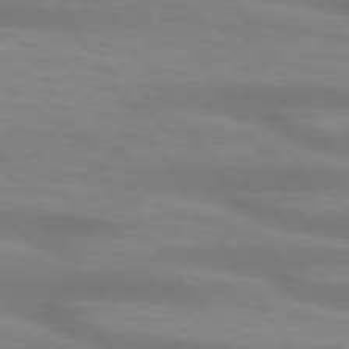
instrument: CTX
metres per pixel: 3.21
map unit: lApd
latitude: 73.8206
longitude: -53.8206
